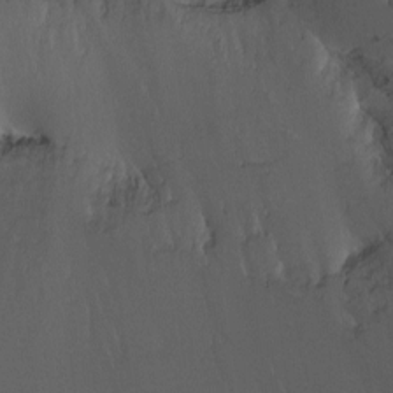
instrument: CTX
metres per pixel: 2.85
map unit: Ht
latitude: -12.5385
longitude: -44.1955
